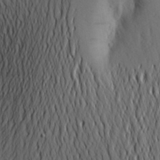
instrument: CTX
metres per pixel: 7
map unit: Aa
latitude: 25.3292
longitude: -149.0647
